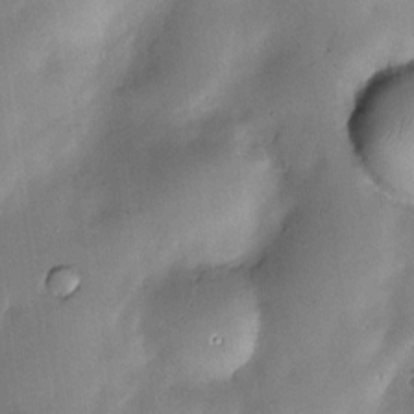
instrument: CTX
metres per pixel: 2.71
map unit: Nve
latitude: -22.9731
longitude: -138.7246
